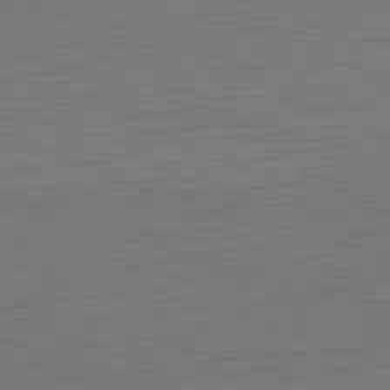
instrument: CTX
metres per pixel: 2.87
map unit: Hpe
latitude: -82.4440
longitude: 10.4251
